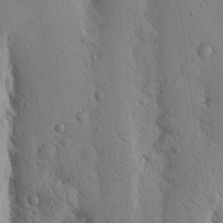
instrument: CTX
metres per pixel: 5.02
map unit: Nhu
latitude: 15.7072
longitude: -78.1578
